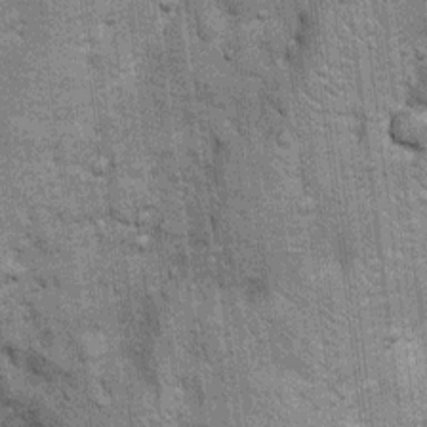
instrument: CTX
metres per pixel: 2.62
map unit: Nhu
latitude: 6.0633
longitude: -23.5938
